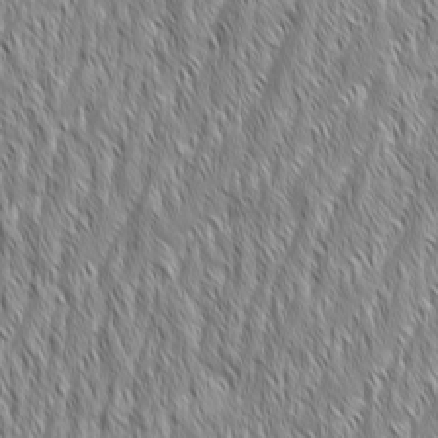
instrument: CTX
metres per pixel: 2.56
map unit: Aa
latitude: 6.4412
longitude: -129.7827
